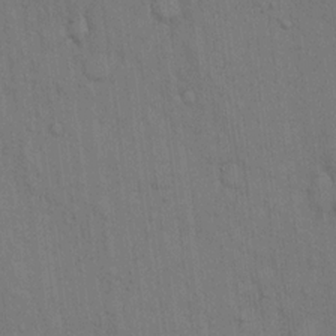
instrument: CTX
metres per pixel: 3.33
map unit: Hto
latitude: 14.6302
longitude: -61.2915
